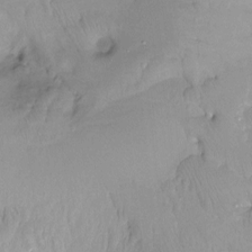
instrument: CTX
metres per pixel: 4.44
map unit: Ht
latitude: -13.3132
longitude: -44.8569
